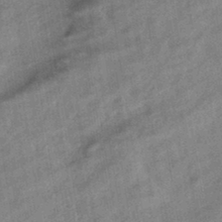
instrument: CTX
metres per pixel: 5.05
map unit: eHb
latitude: -43.6721
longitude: 84.8408
